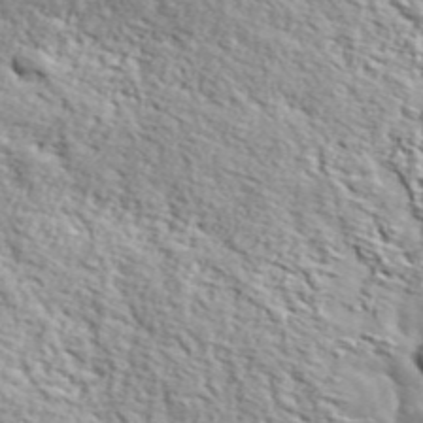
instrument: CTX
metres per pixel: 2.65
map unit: lHvf
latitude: 37.1026
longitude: -87.0080
